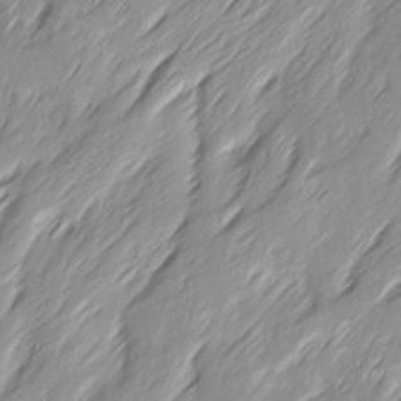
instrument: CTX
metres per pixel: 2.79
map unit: Ave
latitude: 15.3860
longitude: -136.1200
